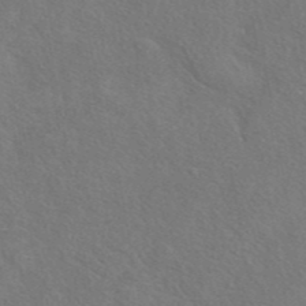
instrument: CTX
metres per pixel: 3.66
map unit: eAb
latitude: 42.6680
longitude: 109.9745
